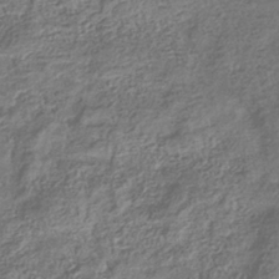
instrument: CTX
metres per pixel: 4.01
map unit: eHb
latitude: -35.9367
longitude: 80.2740
